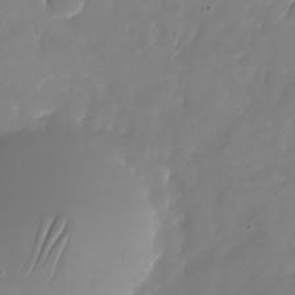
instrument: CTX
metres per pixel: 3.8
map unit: Nhu
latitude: -25.0675
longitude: -69.4804
